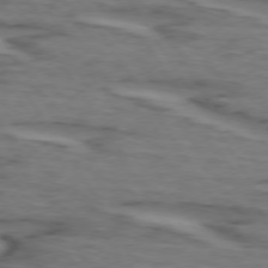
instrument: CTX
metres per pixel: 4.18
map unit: lApd
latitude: 73.6694
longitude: -71.0647
